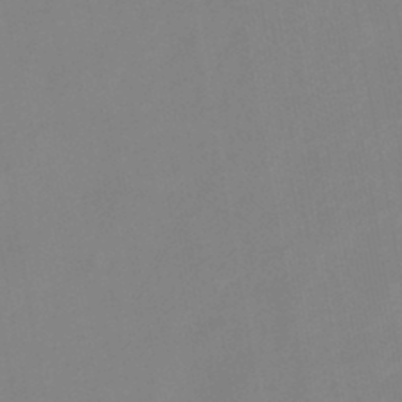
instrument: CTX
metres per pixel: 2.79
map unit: eHb
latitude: -37.4832
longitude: 74.8408
